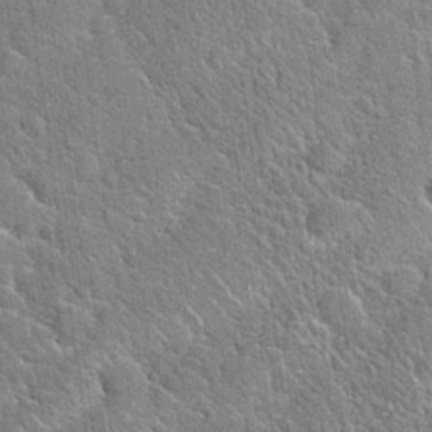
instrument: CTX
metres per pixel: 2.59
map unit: Hto
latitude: 20.7435
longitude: -51.3670
